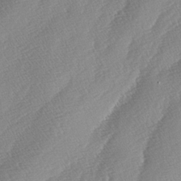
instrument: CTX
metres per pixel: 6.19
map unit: lAa
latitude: -4.6329
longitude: -129.6694
